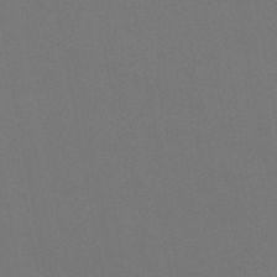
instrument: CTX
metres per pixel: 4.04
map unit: lHb
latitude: -46.8219
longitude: 68.3873
